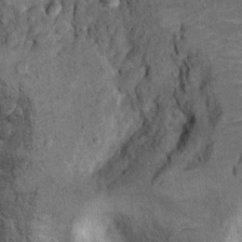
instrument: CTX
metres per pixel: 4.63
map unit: Ht
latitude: 8.4790
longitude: -36.1389
